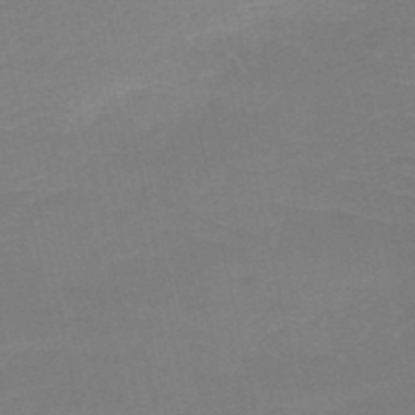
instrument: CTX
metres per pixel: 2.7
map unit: HNb
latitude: -50.2739
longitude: -43.2537
